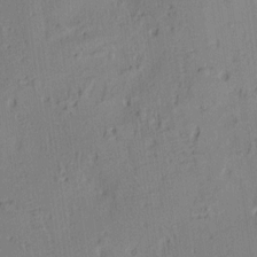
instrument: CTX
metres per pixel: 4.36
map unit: lAa
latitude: 5.8961
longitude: -114.6112
